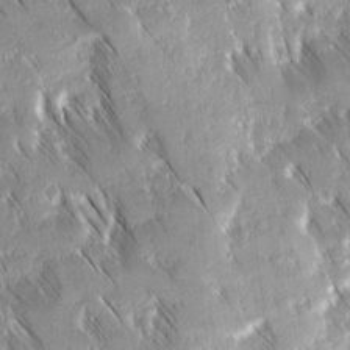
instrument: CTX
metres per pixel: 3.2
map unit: Ave
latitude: 8.6491
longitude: -104.7247
